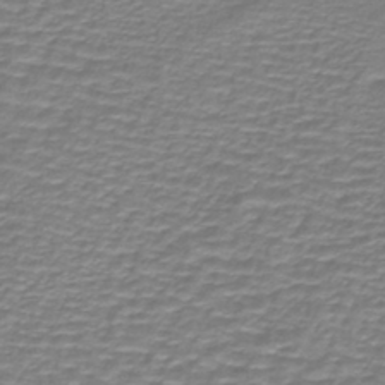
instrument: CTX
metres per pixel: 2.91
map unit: lHb
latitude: -40.5196
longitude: 59.2564
